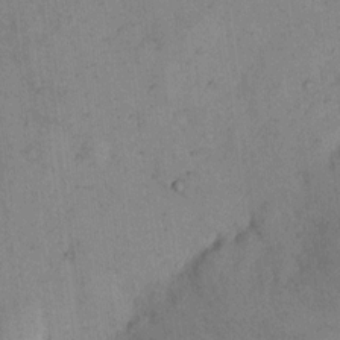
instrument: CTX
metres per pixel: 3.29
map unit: Hto
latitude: 12.1200
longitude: -61.0458
